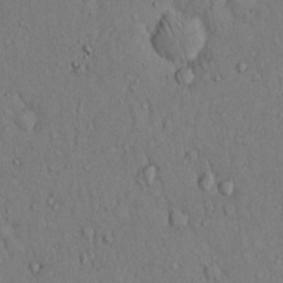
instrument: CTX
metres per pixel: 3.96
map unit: Hto
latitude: 12.7246
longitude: -58.3467
